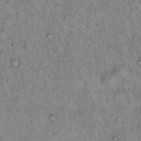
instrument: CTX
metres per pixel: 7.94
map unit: Hto
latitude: 13.7261
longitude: -56.9513
